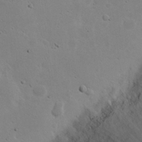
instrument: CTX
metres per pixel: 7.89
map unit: eHh
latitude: 23.9906
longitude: -72.4601
